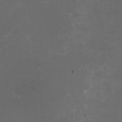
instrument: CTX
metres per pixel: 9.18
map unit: HNhu
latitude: -1.8423
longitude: -4.3278
